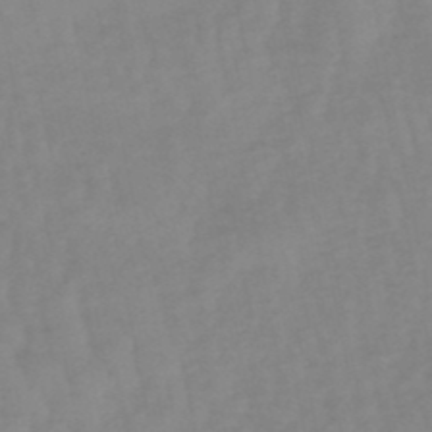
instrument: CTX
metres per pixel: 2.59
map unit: eHb
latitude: -48.9164
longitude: 77.1998
